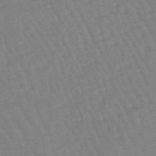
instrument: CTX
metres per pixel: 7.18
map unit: eHb
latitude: -45.3888
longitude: 80.5574
